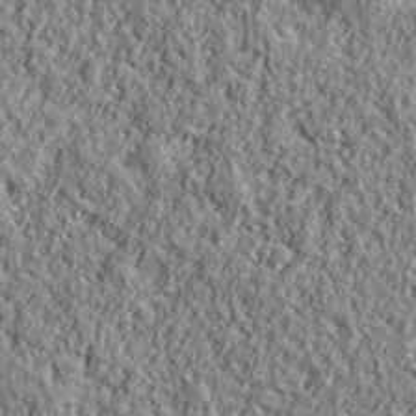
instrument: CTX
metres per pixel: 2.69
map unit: eHh
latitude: 37.7072
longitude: -81.6316
